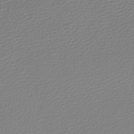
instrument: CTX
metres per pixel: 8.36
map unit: lHb
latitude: -46.9164
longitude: 63.6344
